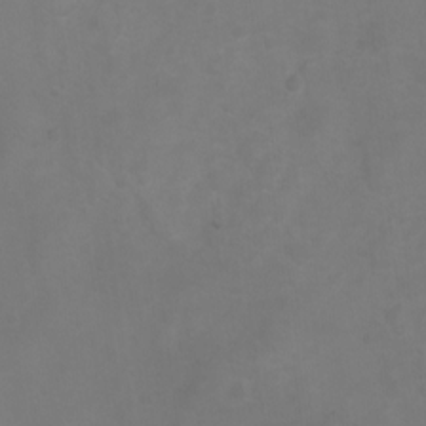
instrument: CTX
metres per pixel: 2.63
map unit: Ht
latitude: 2.3656
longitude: -22.6868
